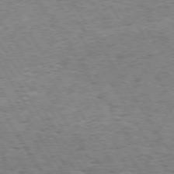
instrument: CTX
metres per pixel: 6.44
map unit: Hpe
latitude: 73.5183
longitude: -139.9528
